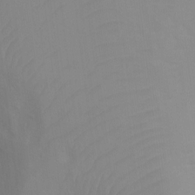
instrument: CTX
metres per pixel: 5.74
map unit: Ht
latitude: 3.7260
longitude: -28.7624
